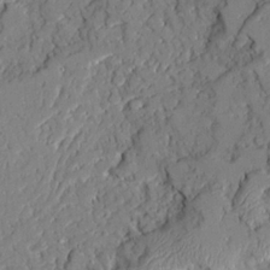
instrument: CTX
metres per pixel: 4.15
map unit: Ave
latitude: 22.5357
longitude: -129.3859
